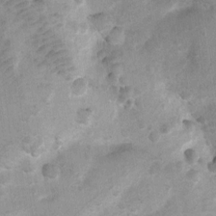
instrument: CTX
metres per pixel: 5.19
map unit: Ht
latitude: 4.5924
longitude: -29.6127
